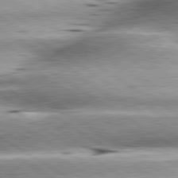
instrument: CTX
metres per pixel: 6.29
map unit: lApd
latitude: 80.3845
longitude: -141.8016
